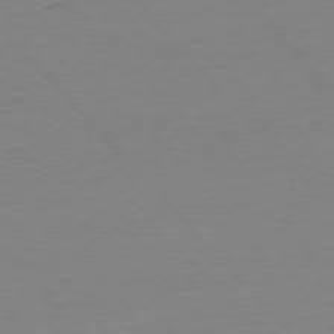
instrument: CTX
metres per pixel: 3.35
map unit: Ap
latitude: -76.5385
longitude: -93.1970
